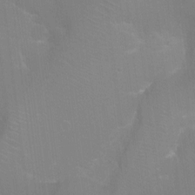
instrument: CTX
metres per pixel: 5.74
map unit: Ht
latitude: -16.1228
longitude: -40.6301
